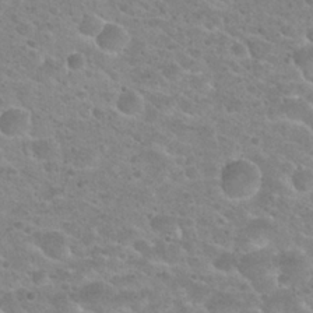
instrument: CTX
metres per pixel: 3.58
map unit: Hto
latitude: 24.1011
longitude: -49.7450
